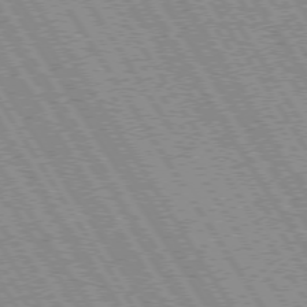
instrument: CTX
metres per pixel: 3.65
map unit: Hpe
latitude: 73.3671
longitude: -141.0269
